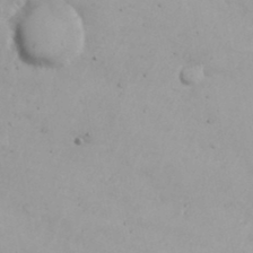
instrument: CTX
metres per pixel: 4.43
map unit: Nhu
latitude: 20.4790
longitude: -72.7625
